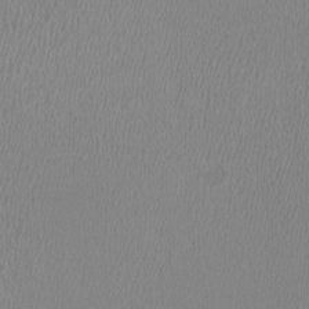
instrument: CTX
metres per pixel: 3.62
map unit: HNhu
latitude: -0.3685
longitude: -0.8569
